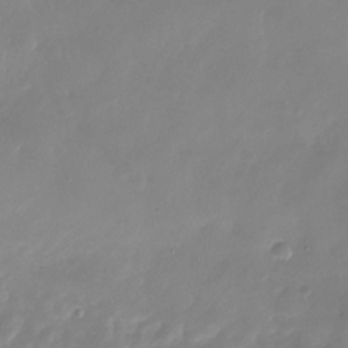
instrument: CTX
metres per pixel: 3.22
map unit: Nhu
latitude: -27.4265
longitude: -60.7435
